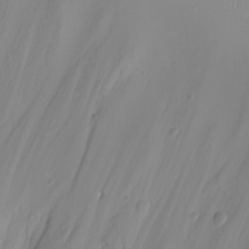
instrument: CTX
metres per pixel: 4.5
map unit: Nhu
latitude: -6.7274
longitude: -80.9703
